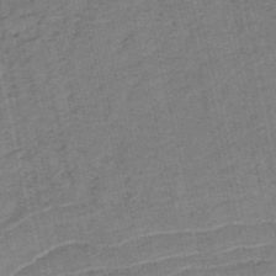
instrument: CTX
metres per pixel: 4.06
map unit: HNb
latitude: -54.1984
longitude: -47.1215
